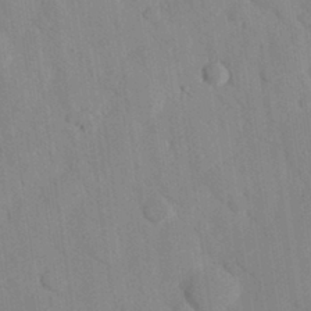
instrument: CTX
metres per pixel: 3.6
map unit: eHh
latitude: 26.8947
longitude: -79.8395
